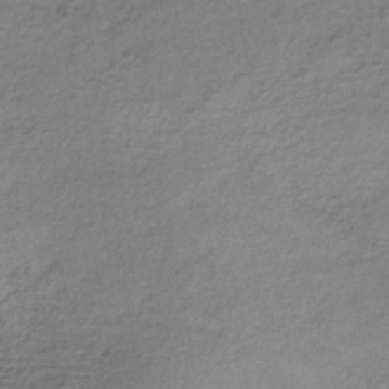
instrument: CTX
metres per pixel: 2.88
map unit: lHb
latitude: -35.2943
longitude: 62.2928
